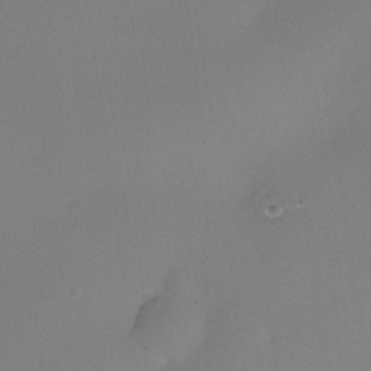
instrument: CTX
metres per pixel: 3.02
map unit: eHh
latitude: -23.4644
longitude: 14.8408
